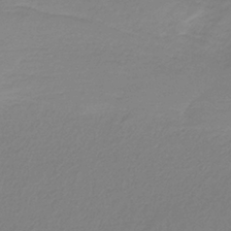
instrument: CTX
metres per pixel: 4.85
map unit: HNb
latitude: -36.7463
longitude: 55.0487
